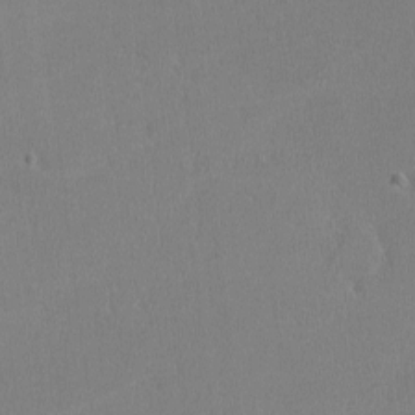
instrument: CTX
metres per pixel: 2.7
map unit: lHvf
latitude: -12.4818
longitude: -99.9717
